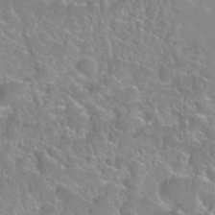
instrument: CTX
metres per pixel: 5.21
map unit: Nhu
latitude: 28.1200
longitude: -52.1767
